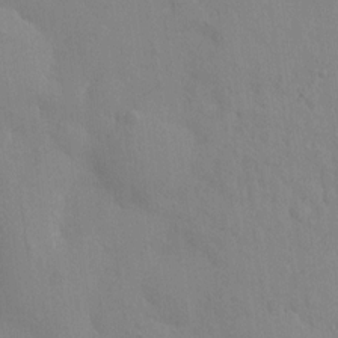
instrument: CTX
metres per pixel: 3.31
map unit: HNhu
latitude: 6.3845
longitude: -3.0080
